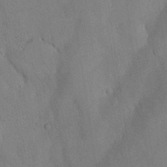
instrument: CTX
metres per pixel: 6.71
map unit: Nhu
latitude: 26.7813
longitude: -71.8961
